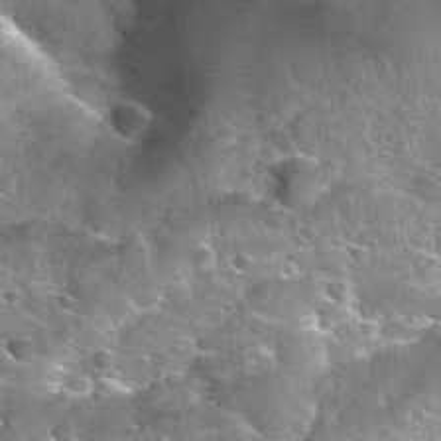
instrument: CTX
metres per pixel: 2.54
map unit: Nhu
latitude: 32.4790
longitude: -52.3656
